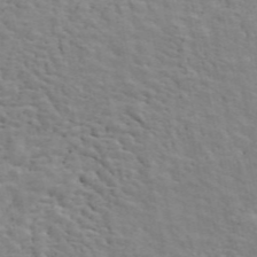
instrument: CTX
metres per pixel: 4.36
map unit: ANa
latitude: 47.3860
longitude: -82.9513
